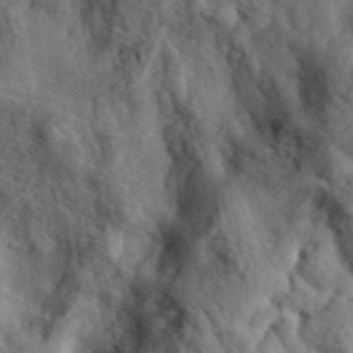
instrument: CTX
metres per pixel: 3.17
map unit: eHh
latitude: 36.5357
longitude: -80.3089
